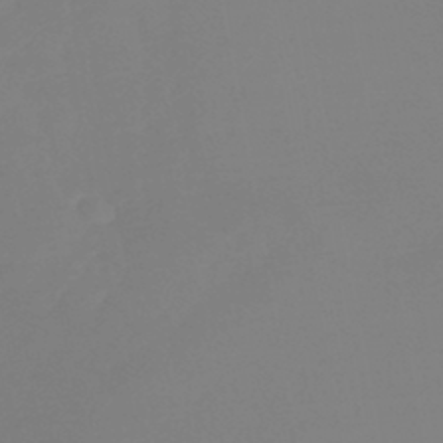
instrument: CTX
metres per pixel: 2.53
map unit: lHb
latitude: -45.3132
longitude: 64.8408
